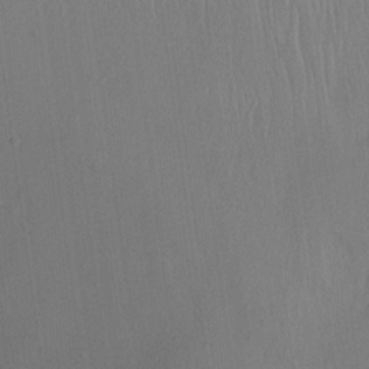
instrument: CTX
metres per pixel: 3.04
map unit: Ht
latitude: -7.6344
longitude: -38.3278
